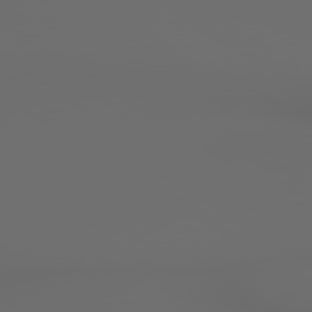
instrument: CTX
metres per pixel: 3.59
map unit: lApd
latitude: 79.9150
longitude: 164.2362
